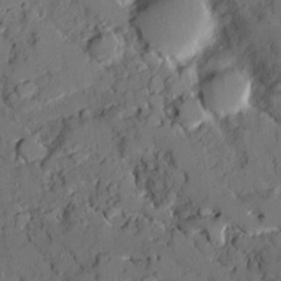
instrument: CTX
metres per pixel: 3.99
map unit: Ave
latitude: 18.5168
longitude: -128.8002
